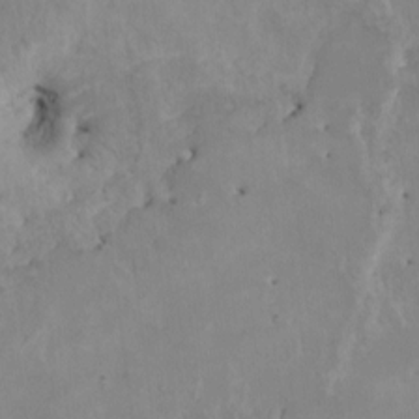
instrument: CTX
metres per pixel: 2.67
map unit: HNhu
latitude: 3.9906
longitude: 4.3495
